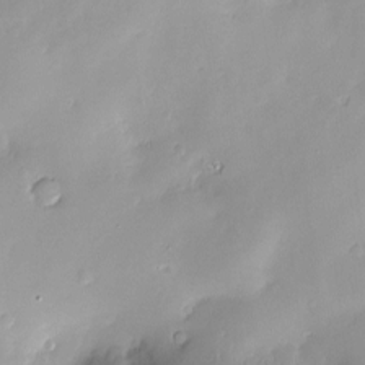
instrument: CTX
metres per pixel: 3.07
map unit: Nve
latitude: -8.6140
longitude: 174.6518
